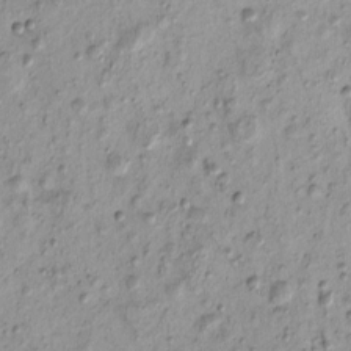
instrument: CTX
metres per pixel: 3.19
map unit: eHh
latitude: -0.2740
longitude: 15.5777
